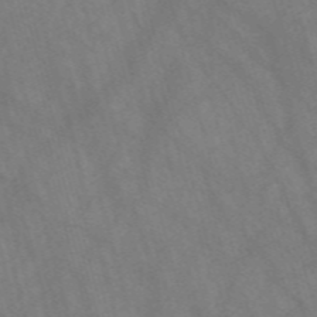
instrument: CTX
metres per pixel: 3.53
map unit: Nve
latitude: -57.9178
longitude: 64.1417
